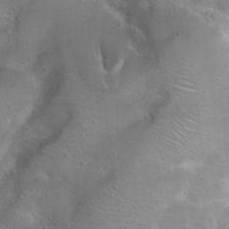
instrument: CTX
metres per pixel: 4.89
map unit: Hto
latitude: 22.7813
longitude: -48.7624
